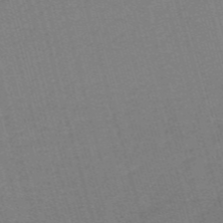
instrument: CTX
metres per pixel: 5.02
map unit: HNb
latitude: -48.3873
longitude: 59.6343
